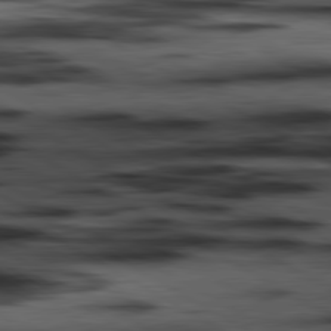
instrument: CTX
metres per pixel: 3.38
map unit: lApd
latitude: 80.6113
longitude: 158.0849
